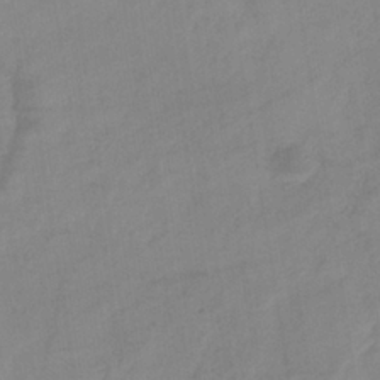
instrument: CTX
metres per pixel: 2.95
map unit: lHb
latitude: -35.6344
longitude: 73.0297
